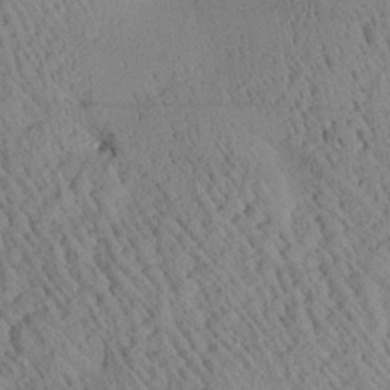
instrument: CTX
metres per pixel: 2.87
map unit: Aa
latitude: 25.2348
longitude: -134.1011
